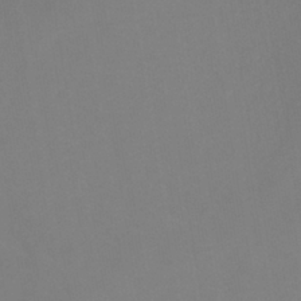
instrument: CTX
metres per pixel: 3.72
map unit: lHb
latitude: -37.9556
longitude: 74.3873
